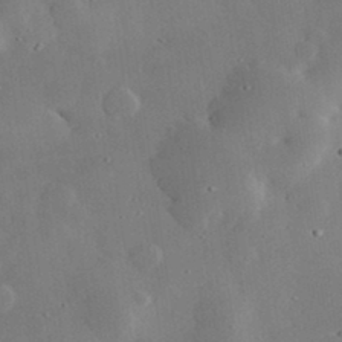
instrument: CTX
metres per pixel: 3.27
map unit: lHvf
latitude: 32.9325
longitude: -84.0633
